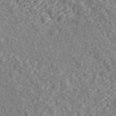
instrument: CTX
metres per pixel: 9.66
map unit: ANa
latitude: 45.3104
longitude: 23.4077
